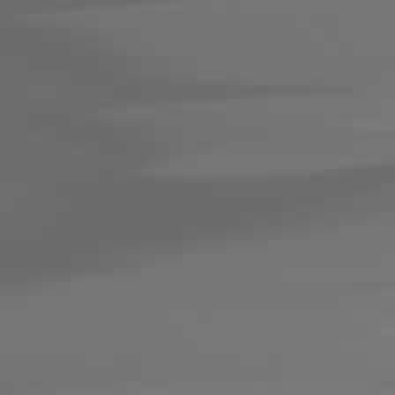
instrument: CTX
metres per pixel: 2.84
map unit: lApd
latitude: 81.9717
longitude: -145.0269
